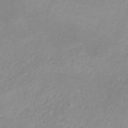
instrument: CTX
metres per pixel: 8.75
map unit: HNb
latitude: -31.9745
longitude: 61.5777
